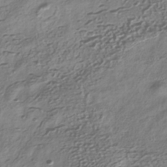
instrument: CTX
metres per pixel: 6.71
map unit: HNhu
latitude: -41.1242
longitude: 106.9164
